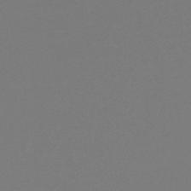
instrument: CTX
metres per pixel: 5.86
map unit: lHb
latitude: -45.6344
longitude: 68.7652
